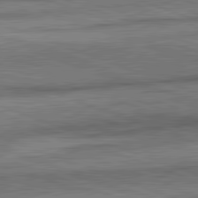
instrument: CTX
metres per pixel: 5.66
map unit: lApd
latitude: 82.2900
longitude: -162.3845
